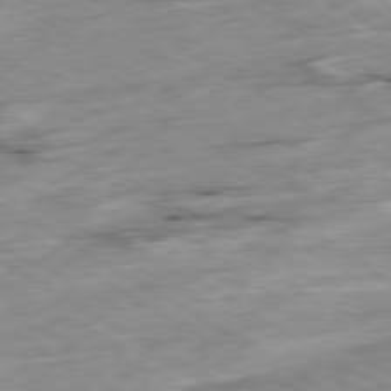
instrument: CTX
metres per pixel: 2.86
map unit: Ap
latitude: -79.9367
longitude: -88.3090
